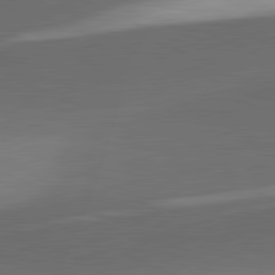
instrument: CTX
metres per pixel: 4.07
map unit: lApd
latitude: 81.7827
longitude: 133.7478
